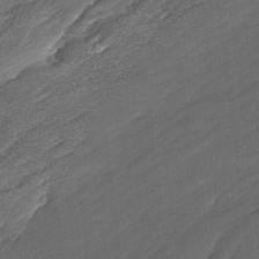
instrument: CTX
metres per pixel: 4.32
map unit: Ave
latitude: 16.8191
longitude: -136.7247
